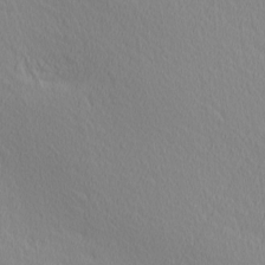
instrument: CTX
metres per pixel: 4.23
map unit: Ave
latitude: 3.3292
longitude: -115.2348
